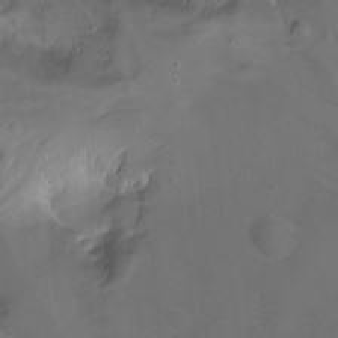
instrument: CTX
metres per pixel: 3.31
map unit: Hto
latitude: -13.6911
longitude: -43.5182
